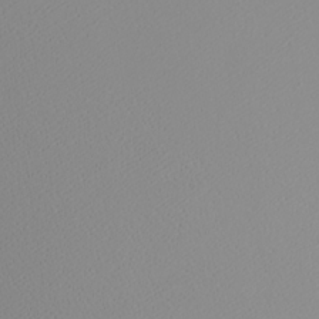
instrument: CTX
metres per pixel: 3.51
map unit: Htu
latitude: -4.1416
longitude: -72.0255
